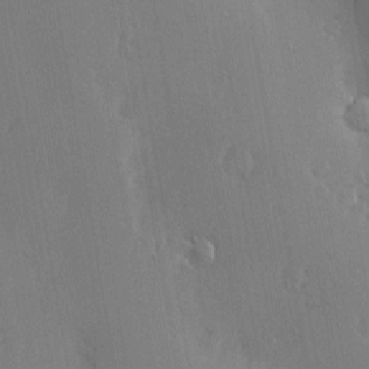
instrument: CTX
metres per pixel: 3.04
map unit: Nve
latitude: -7.8611
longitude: 173.7288
